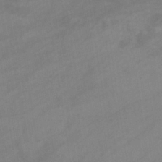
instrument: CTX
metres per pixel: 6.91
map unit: eHb
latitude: -33.3132
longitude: 72.5762
